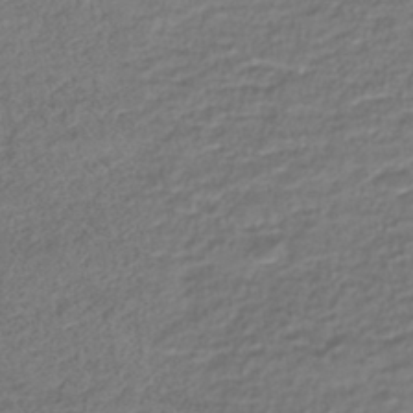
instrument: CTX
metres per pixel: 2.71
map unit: Nhe
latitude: -46.5007
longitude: -173.1970
